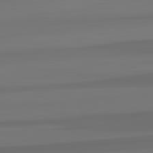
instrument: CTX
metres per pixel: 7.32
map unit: lApd
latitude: 82.9324
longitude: 163.0675
